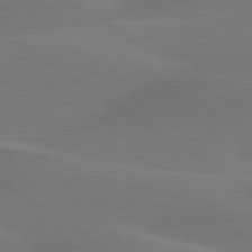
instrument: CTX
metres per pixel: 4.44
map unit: lApd
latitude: 79.7639
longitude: -90.6868
